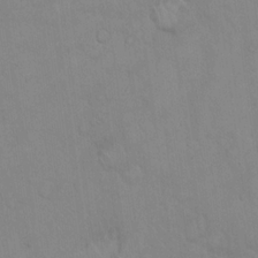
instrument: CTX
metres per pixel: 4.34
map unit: eHh
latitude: 19.5371
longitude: -60.2522
